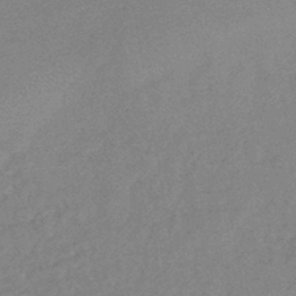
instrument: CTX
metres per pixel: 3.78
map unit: eHb
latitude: -40.2361
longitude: 77.5210
